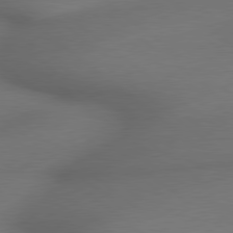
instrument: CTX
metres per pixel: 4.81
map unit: lApd
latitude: 79.3293
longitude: -172.5545
